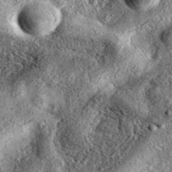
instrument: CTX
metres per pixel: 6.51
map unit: eAb
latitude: 37.8394
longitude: 109.4832
